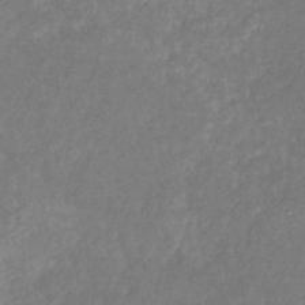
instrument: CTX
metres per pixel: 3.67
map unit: eHb
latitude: -31.1620
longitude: 70.9164
